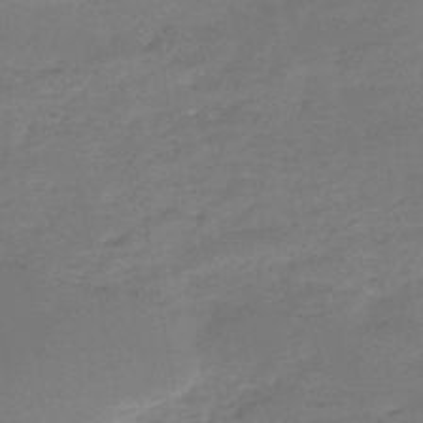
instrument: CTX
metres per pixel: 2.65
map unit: HNb
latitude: -50.7463
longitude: -39.4426
